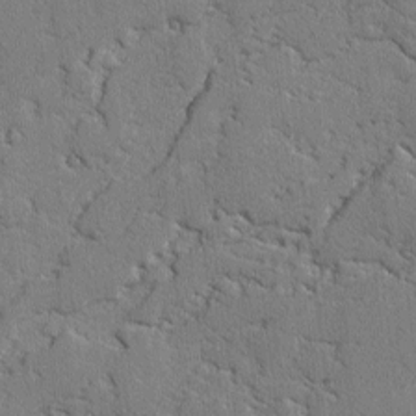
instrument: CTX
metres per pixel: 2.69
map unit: lAvf
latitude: -2.5195
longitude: -108.6490
